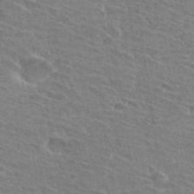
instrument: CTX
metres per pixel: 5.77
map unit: Hto
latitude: 31.5560
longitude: -41.4426
